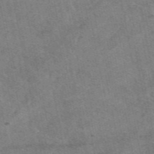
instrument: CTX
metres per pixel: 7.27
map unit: eAb
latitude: 48.1956
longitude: 114.0661
